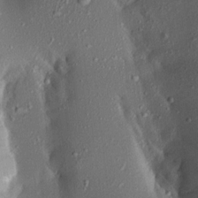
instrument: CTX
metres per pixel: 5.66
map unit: Aa
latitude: 17.2915
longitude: -148.4034
